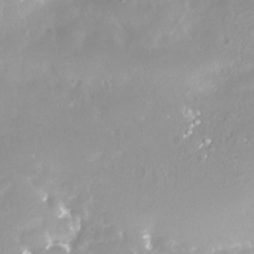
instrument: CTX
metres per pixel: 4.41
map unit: Nhe
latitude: -28.5385
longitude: -109.8394
